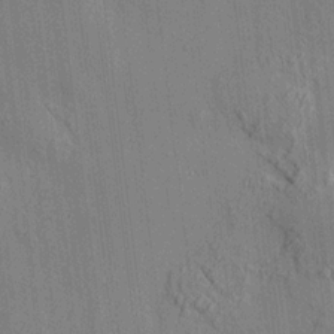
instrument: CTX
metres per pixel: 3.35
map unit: HNhu
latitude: 12.1011
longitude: 10.2173
